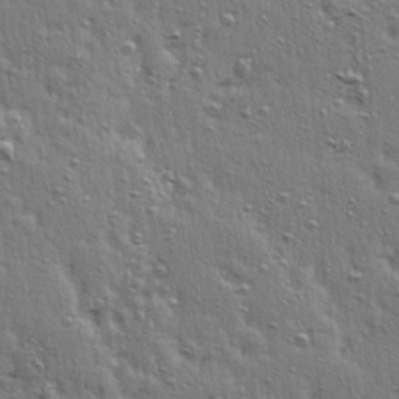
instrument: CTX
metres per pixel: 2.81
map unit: Ave
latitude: 15.8962
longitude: -104.7813
